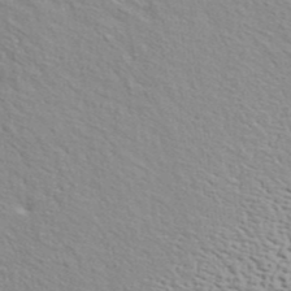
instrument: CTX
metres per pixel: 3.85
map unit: ANa
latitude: 40.4223
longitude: 29.7478
